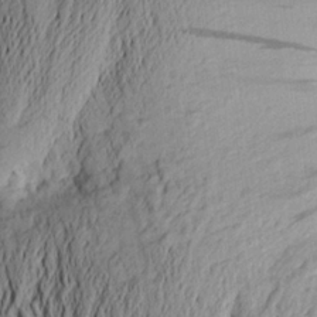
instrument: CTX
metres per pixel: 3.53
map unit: Aa
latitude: 23.5560
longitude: -149.9339
